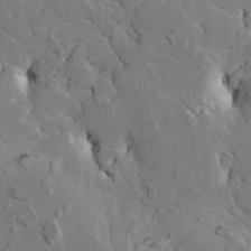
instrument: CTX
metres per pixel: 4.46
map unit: HNhu
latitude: 6.1578
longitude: -4.7057
